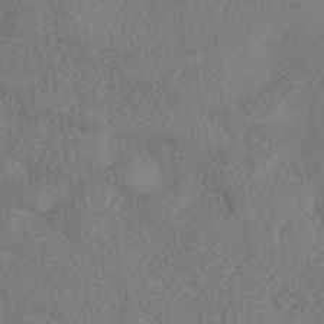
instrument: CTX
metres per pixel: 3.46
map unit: eHh
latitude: -42.0849
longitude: 120.9919
